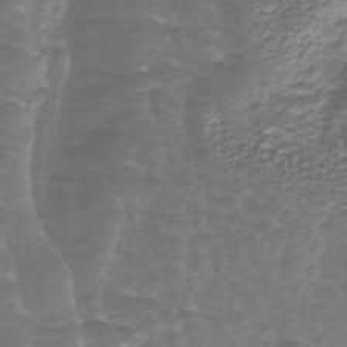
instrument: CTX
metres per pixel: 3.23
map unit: HNhu
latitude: -43.8422
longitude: 102.6330
